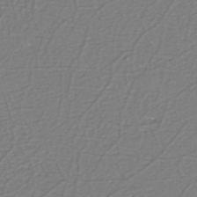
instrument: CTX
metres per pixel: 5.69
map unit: eHh
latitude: -42.5573
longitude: -32.9892
